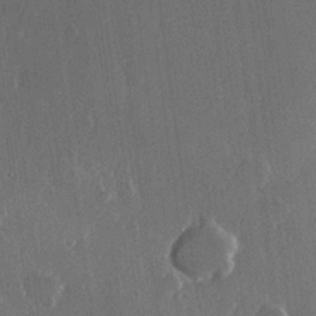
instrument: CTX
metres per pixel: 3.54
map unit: Hve
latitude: 22.4601
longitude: 148.2740
